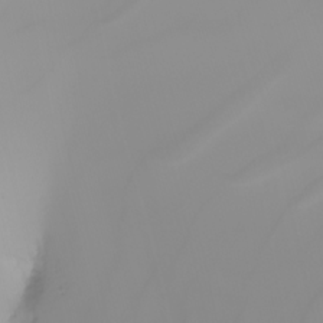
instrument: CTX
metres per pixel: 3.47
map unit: Nhu
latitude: -5.6533
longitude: -92.2900
